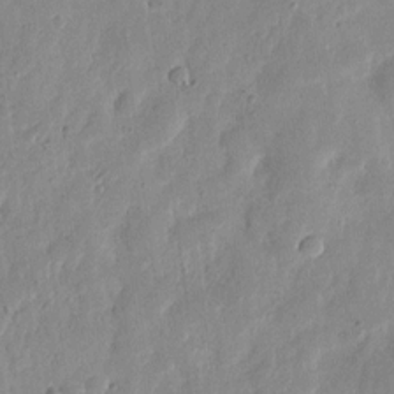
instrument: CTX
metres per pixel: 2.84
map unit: eHh
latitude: 7.8583
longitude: -71.8394
